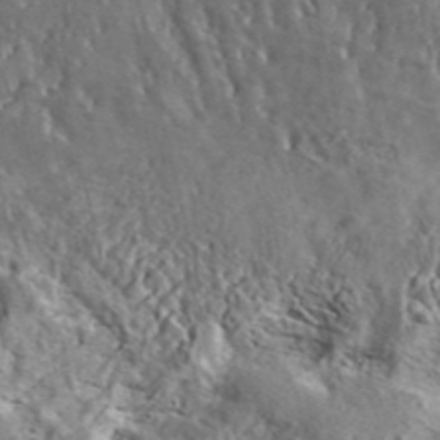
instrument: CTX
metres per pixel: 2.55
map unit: lHvf
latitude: 41.9528
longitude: -89.6694
